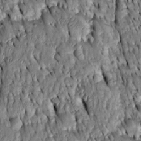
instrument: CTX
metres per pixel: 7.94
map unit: Htu
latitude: -3.8611
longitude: 151.8800
